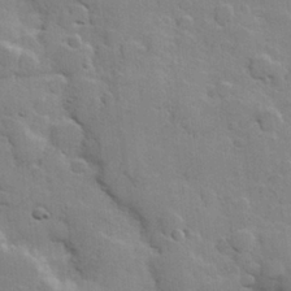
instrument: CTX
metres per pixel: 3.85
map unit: Hve
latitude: 23.9528
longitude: 148.5196
